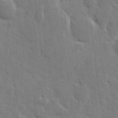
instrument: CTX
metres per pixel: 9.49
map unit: eHh
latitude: 6.1200
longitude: -70.8947
